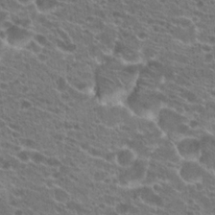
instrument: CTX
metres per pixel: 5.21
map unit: Hto
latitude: 21.5938
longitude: -39.8583
